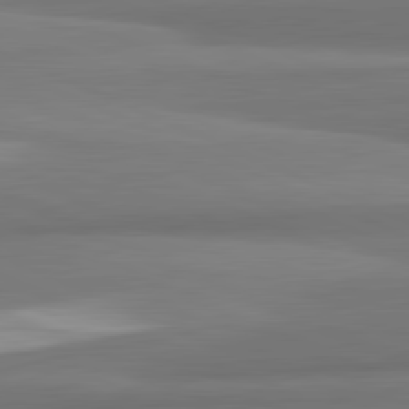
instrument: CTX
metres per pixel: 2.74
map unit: lApd
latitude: 82.0255
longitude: 172.5007
